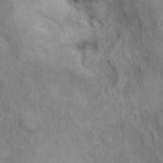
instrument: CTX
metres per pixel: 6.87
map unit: Ht
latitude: 9.8961
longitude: -39.5182
